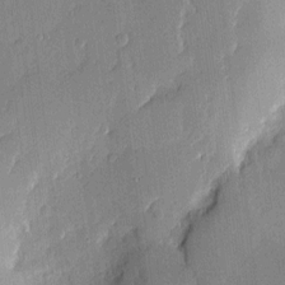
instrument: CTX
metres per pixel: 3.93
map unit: eHh
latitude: 4.0444
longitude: -72.9514
